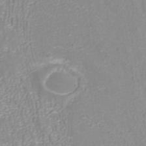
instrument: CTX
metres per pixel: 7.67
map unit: ANa
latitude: 40.6490
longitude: 25.4643
